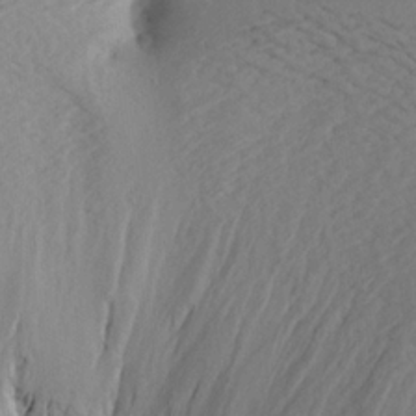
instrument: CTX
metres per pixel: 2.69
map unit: Aa
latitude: 20.2334
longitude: -146.4034
